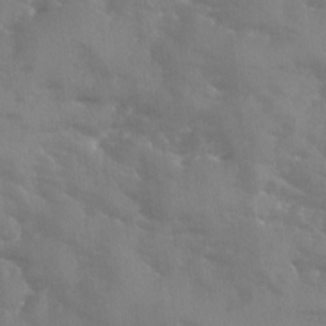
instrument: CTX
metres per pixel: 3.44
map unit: Ave
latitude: -9.2754
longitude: -117.6127
